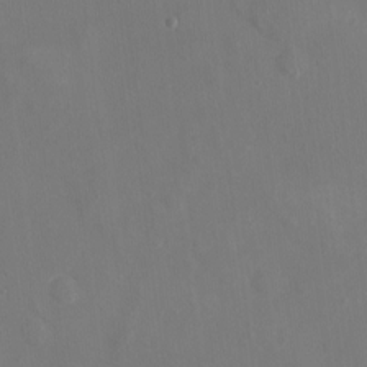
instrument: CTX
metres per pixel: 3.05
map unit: Nhu
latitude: -16.3685
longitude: -56.3089
